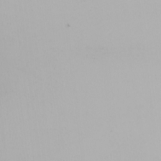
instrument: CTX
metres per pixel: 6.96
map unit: Nhu
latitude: -5.0675
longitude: -90.8191
